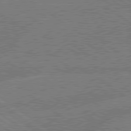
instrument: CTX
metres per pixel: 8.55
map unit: lApd
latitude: 79.1781
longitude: -145.5182
